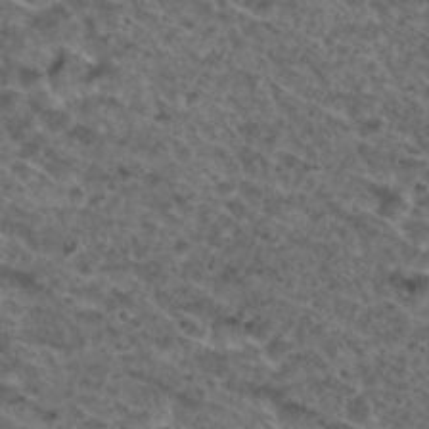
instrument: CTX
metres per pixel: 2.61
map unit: Nhu
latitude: 29.8961
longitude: -49.7450
